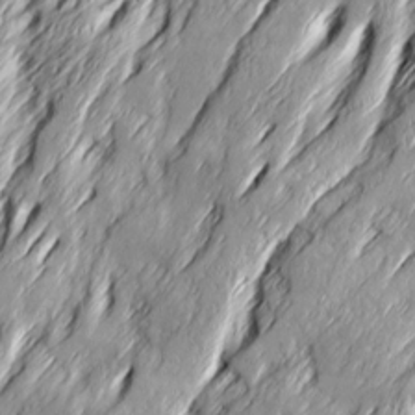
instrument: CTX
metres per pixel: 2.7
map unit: Ave
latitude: 15.3293
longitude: -136.5546
